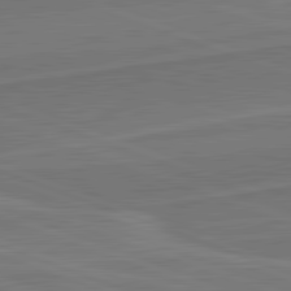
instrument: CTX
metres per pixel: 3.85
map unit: lApd
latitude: 82.3089
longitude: 140.0661
